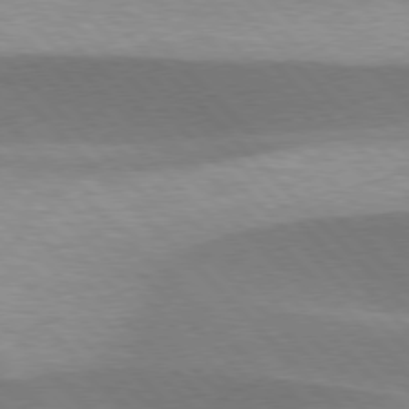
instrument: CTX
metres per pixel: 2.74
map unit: lApd
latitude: 77.1403
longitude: -50.7813
